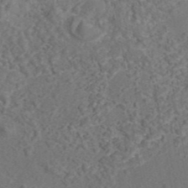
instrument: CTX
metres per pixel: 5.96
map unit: eAb
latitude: 43.2159
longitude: 105.1053
